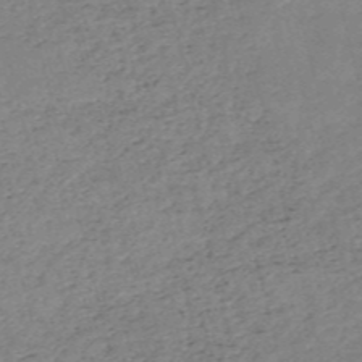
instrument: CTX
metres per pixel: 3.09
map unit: HNb
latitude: -53.8800
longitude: -36.8191
